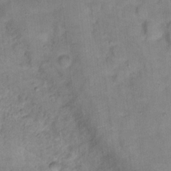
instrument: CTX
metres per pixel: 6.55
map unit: Hto
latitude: 17.7828
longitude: -39.1214
